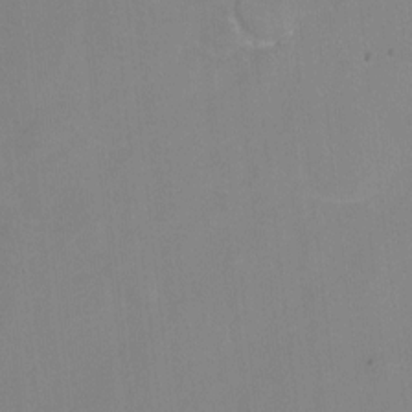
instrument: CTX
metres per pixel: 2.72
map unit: Hto
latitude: -6.4440
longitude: -48.4034
